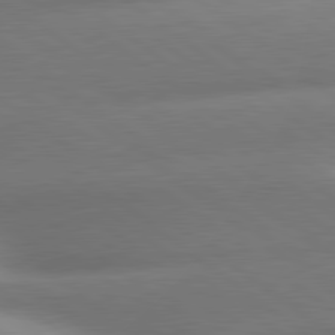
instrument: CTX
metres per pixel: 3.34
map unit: lApd
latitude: 80.5357
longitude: -160.6112
